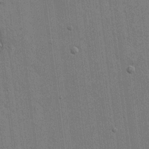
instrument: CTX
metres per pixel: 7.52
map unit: eHh
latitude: 15.9528
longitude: -69.1970
